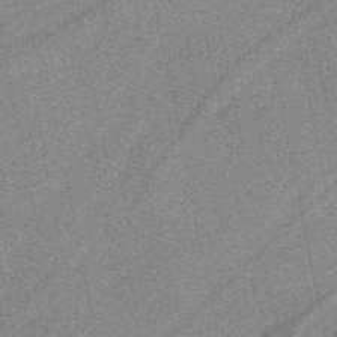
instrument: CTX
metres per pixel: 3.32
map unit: HNb
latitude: -37.3887
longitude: 57.3132
